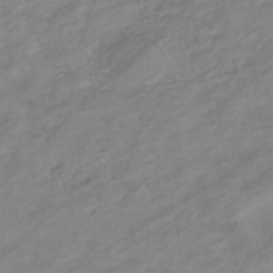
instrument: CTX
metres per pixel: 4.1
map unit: eHb
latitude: -44.2173
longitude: 85.7666
